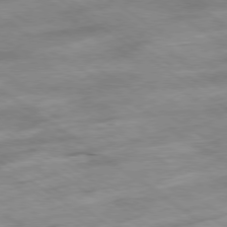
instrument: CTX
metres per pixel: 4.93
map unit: Hpe
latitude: -78.7652
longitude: -21.6316
